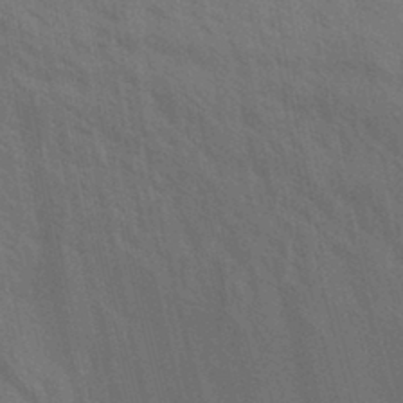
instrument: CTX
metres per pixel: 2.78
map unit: Aa
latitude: 31.3671
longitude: -139.4426
